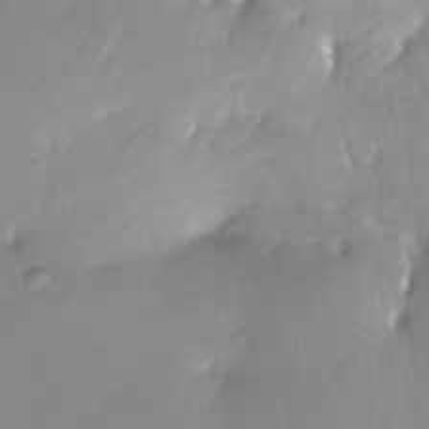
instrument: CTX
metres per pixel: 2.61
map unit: Nhe
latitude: -28.2928
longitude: -110.7624
